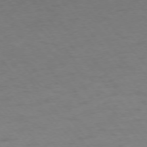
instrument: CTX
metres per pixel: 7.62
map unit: Ap
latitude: -75.7289
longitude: -66.4412
